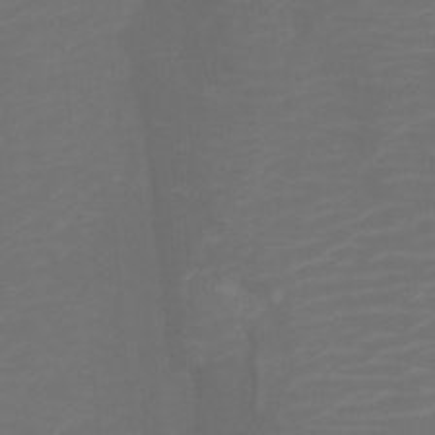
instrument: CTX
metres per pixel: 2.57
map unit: Htu
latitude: -6.0472
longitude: -73.0270
